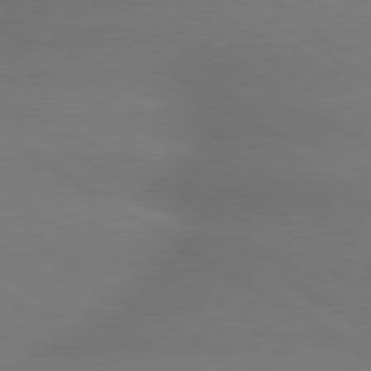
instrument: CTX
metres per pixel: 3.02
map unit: lApd
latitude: 79.4994
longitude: -144.1389
